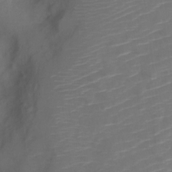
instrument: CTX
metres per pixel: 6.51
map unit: Nve
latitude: -20.6140
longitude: 107.6533
